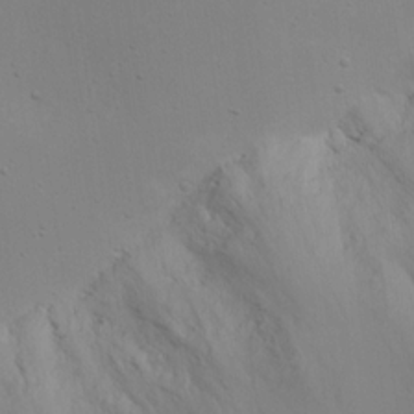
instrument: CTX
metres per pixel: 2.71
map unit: eHh
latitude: 18.1011
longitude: -71.8016
